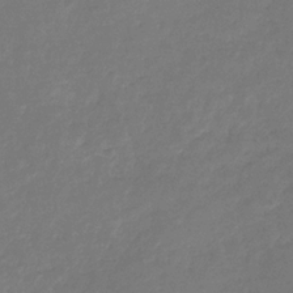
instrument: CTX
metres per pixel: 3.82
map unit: eHb
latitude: -30.8786
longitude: 73.3320
